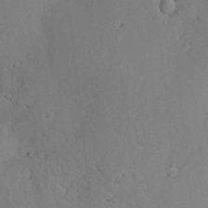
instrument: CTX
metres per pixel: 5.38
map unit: Hve
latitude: -9.7666
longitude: 175.0297
